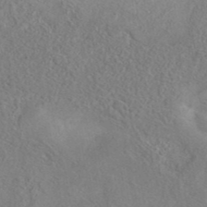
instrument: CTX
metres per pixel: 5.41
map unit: eAb
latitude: 41.0080
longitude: 104.2928
